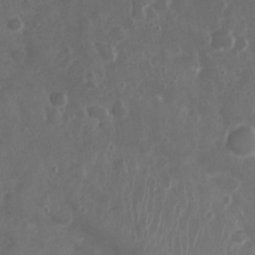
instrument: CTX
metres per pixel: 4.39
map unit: Nhu
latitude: 3.4426
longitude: -15.1970
